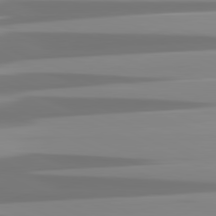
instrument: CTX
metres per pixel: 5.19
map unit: lApd
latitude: 82.0822
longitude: -137.6883
